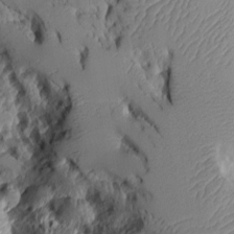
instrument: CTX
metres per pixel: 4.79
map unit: Aa
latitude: 10.3845
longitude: -126.3278
